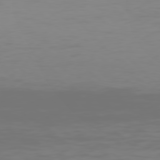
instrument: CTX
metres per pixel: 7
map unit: Hpe
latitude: 77.9528
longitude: -141.3292
